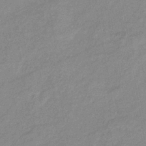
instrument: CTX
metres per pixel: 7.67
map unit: eHb
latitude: -40.0094
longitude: 79.6533
